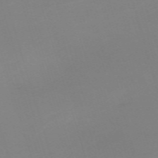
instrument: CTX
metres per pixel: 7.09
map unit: eHh
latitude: -62.6707
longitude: 49.0298
